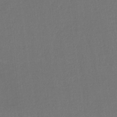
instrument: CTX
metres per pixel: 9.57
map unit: HNb
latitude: -36.6329
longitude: 58.1416
